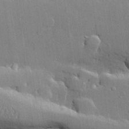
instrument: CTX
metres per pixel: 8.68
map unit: lHvf
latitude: 21.5182
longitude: 145.2565
